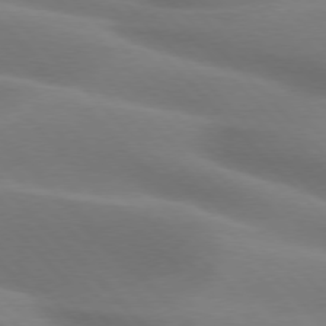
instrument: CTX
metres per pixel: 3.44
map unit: lApd
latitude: 75.8017
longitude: -61.6316
